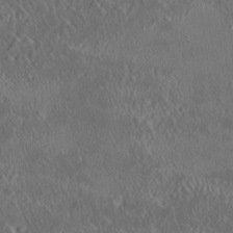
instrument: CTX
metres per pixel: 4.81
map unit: HNhu
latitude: 5.6694
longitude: 13.0487
